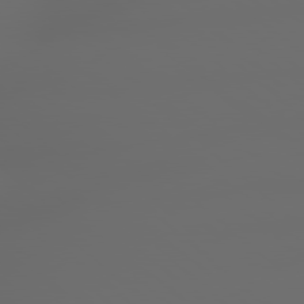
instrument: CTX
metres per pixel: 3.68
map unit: lApd
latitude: 79.1214
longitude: -167.4993
